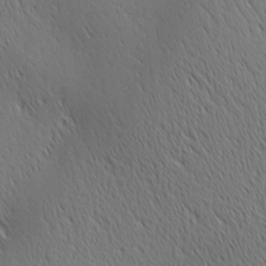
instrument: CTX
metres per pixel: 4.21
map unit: Ave
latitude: 1.5749
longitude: -115.4993
